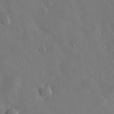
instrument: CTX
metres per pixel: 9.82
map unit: eHh
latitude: 31.0459
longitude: -78.5924
